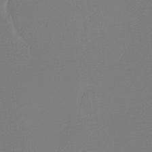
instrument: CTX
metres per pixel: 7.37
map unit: Ht
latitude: -15.9178
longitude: -49.4237
